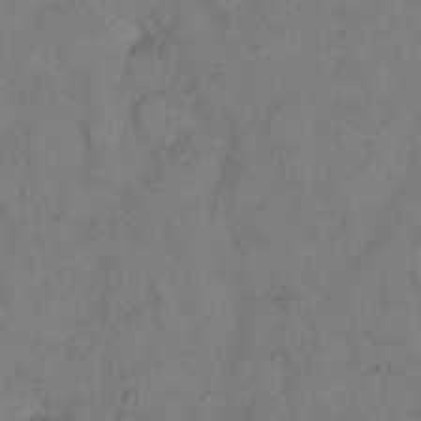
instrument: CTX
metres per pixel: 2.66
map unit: eHh
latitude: 12.8947
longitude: -63.1781
